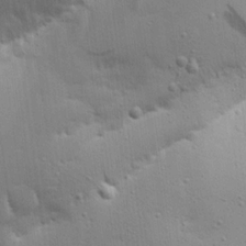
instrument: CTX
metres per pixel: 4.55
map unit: Ave
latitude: 17.8961
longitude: -141.6882
